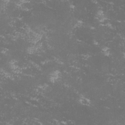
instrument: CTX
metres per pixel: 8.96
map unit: lHvf
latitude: -13.3510
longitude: -99.5749
